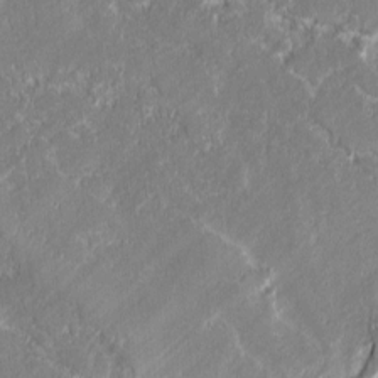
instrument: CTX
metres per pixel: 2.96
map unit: lAvf
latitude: 0.3089
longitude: -107.8961
